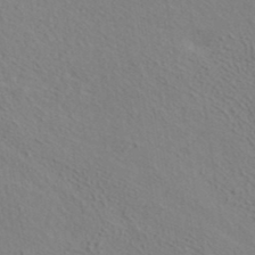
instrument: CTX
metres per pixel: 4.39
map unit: ANa
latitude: 37.3860
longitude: 19.1809
